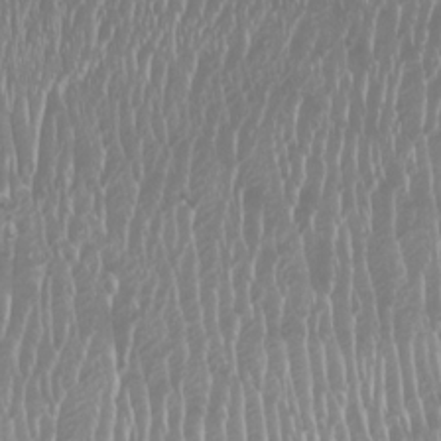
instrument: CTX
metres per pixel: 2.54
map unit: Htu
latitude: -8.1039
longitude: -76.1011
